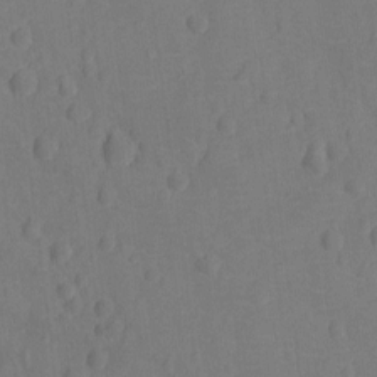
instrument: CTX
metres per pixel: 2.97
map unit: Ht
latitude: -12.2362
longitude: -24.6112
